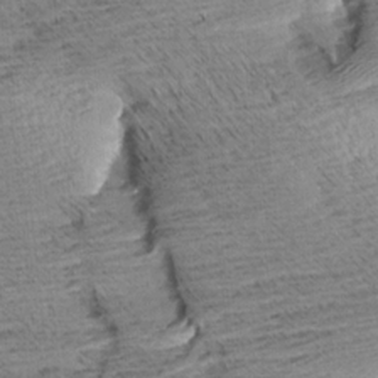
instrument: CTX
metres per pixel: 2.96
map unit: Aa
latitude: 8.2712
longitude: -138.7813
